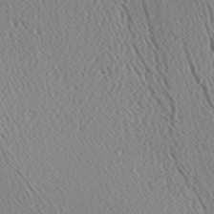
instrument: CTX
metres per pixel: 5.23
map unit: Hve
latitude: 2.6112
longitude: -124.5923
